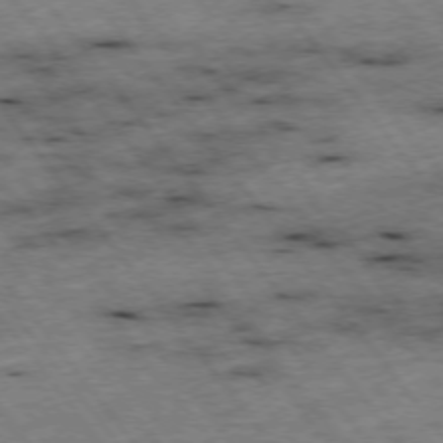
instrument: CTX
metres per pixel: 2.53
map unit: Hpe
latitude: -75.4833
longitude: -17.6505
